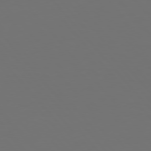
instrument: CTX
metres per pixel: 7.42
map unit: Hpe
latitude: 76.4223
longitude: -169.6316
